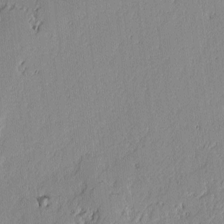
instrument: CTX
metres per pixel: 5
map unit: lAvf
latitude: -1.4077
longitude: -107.0458
